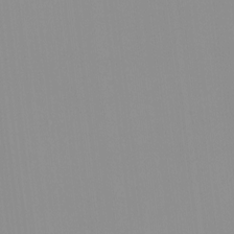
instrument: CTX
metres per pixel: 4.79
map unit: HNhu
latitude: -1.2754
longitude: -6.2522
